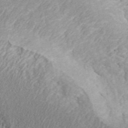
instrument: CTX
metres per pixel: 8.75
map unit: ANa
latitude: 45.4804
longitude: 45.7289
